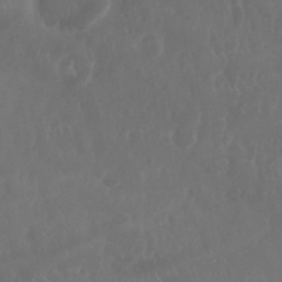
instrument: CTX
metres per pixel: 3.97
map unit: Nhu
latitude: 25.2159
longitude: -62.4601
